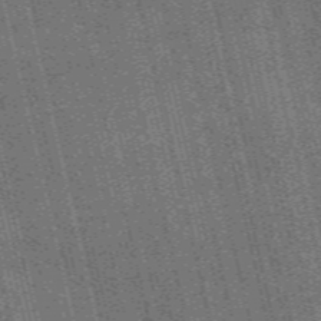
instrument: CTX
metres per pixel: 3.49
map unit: eAb
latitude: 51.4048
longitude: 109.8800
